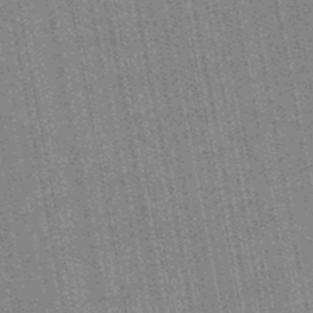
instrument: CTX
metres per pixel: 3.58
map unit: HNb
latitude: -49.3132
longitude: -49.2348
